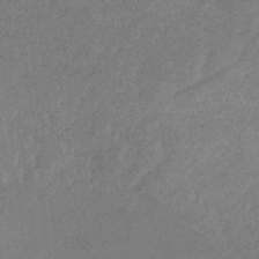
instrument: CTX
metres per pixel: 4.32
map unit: lHb
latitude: -32.9542
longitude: 69.0486
